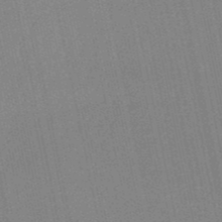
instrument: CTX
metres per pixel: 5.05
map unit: lHb
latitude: -49.8989
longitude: 69.5966
